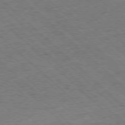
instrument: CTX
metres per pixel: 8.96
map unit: Hpe
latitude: -78.0472
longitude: 16.1606
